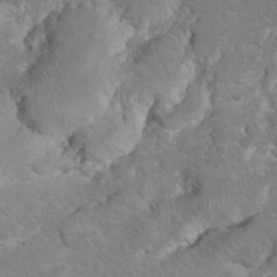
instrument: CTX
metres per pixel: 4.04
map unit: Hto
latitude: 8.5357
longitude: -30.9703
